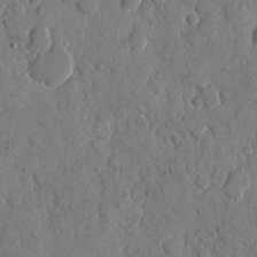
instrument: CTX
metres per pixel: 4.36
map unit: eHh
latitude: 8.4790
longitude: -67.2159
